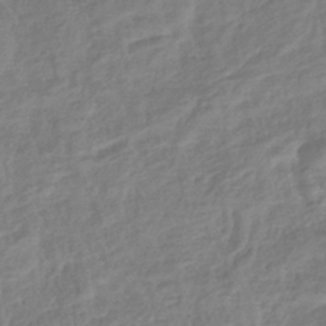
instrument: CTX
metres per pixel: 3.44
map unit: lHb
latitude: -41.8233
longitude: 75.4833
